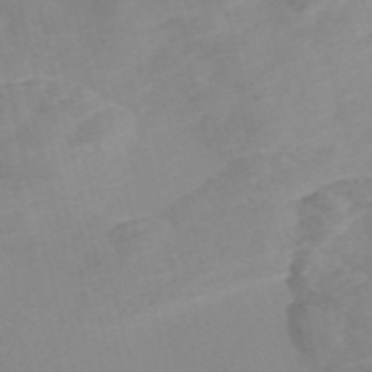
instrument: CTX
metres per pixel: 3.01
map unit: Nve
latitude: -56.6329
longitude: 51.9745
